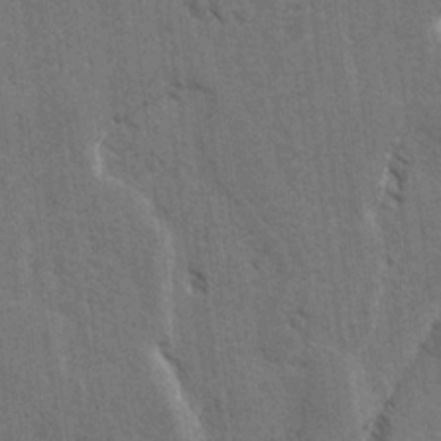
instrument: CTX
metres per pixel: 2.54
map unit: lAvf
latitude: -5.2754
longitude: -114.6112
